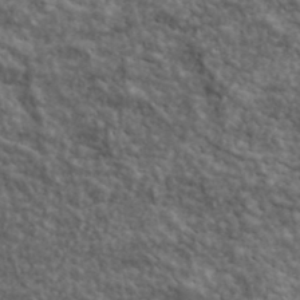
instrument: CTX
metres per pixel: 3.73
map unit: lHvf
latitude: 39.2726
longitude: -88.8380
